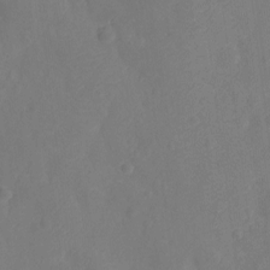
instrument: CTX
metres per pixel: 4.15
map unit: Ht
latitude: -11.5588
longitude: -23.8205
